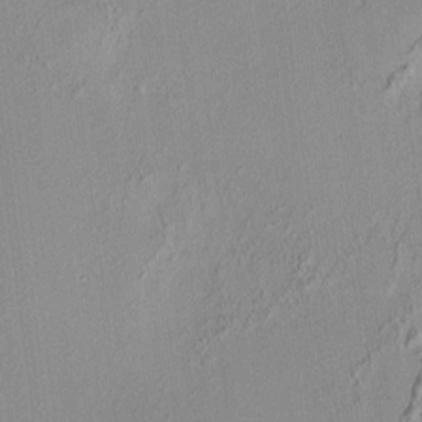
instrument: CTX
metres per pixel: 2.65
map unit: HNhu
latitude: 6.3656
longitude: 9.5777
